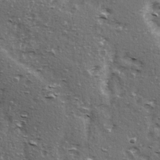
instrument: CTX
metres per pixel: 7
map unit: Ave
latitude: 15.6127
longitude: -104.5546
